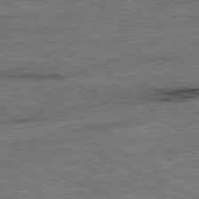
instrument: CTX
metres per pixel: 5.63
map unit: Ap
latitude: -81.2943
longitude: -91.1403
